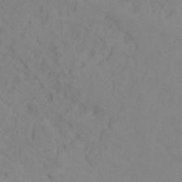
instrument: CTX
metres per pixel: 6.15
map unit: Hto
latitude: 12.0633
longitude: -37.1970
